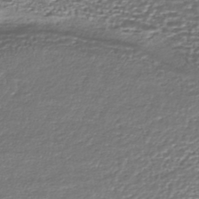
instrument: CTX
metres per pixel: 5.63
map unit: HNhu
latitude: -44.0283
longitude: 107.4455
